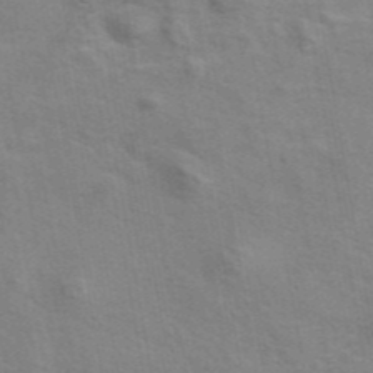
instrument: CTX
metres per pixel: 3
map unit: eAb
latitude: 42.7057
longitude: 107.7856
